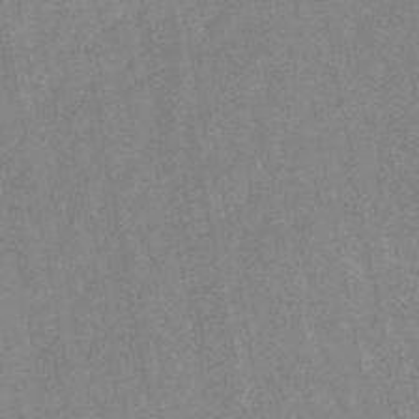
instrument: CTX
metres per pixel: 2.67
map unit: lHb
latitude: -48.1795
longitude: 78.7841
